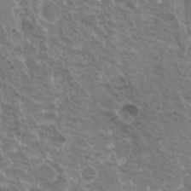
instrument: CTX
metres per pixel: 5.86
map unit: Hto
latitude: 23.4804
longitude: -40.3278
